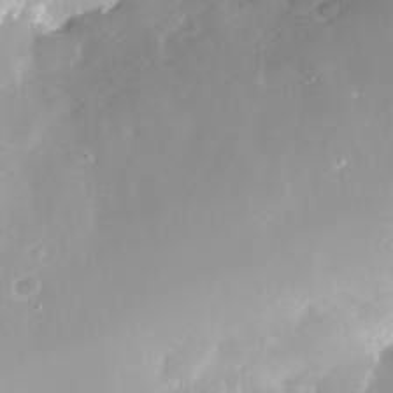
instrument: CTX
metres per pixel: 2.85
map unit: Nhe
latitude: -28.1606
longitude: -109.9150
